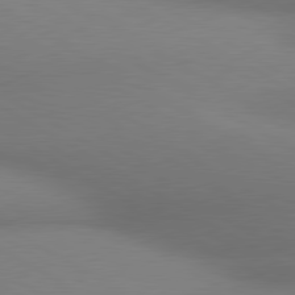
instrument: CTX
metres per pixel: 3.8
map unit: lApd
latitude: 80.4790
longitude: 130.4062
